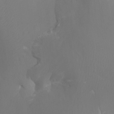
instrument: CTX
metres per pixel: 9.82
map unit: Ht
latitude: -3.4832
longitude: -25.9528
